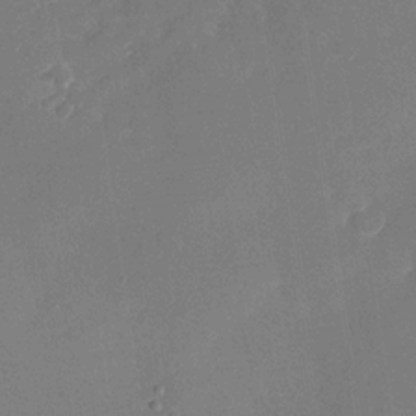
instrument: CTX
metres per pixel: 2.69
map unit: Nhu
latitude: -28.2362
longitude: -64.2522
